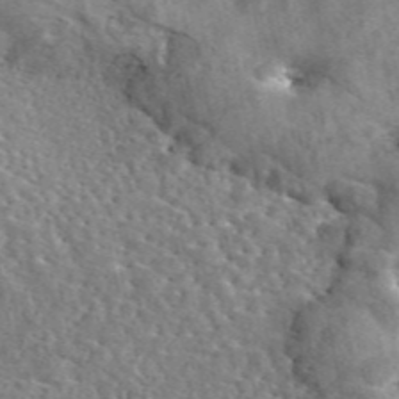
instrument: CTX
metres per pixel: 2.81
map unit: eAb
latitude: 45.7260
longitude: 111.4643
